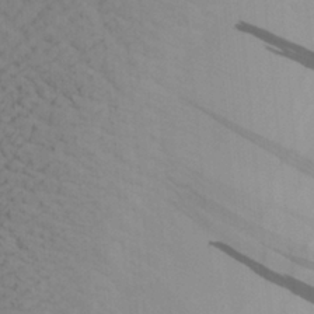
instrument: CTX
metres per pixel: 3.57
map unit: Aa
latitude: 27.4615
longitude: -131.9151
